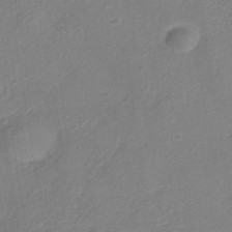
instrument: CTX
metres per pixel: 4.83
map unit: HNhu
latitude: -40.7841
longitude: 108.7085
